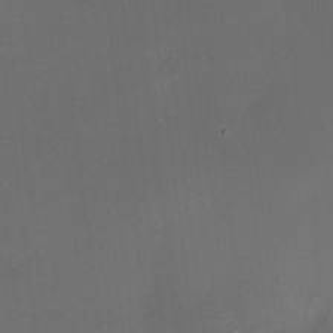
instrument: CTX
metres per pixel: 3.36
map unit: HNhu
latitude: 8.0822
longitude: 10.0472
